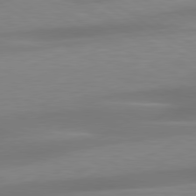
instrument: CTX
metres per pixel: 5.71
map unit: lApd
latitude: 79.4049
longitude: -92.9702
